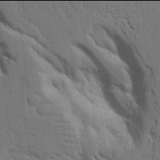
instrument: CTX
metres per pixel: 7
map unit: Aa
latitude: 21.9906
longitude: -124.7813
